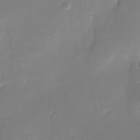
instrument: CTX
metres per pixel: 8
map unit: Nhe
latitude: -33.0298
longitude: -116.3089
